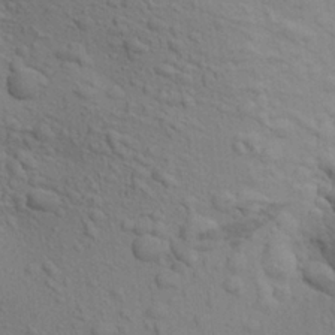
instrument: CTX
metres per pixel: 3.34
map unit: Aa
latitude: 22.8758
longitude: -148.5168
